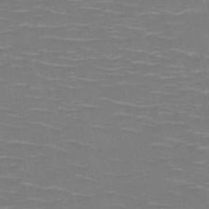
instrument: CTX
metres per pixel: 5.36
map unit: HNb
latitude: -50.7274
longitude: -45.3859
